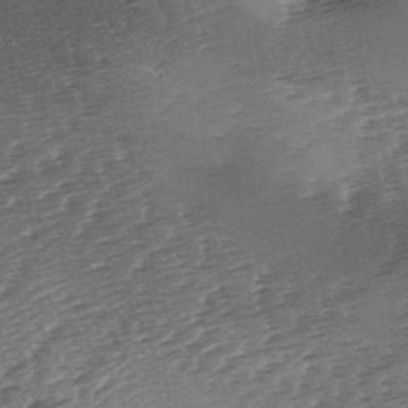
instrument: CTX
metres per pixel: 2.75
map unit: lAa
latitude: -3.5777
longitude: -126.9514
